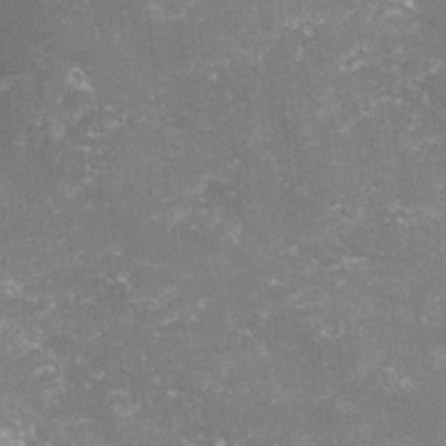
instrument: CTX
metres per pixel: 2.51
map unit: lHvf
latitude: -15.6911
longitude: -100.5924
